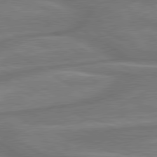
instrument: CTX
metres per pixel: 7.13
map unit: lApd
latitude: 79.9528
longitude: -172.9135
